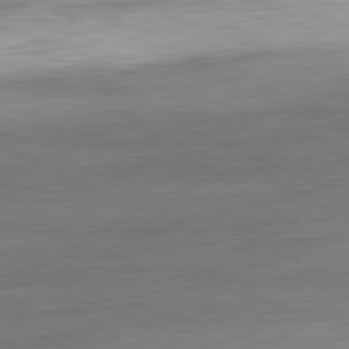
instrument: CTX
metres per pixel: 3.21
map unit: Ap
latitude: -82.1039
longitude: -76.7246
